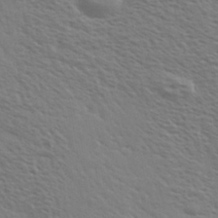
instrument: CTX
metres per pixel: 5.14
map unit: Ave
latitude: 36.8758
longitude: -109.5938
